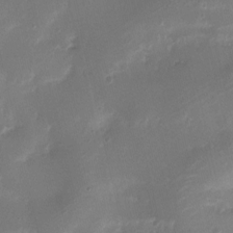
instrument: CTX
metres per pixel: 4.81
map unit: Nhu
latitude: 4.9136
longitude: -16.4790
